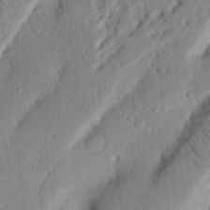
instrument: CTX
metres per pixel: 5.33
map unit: Nhu
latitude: 20.3656
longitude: -76.8380
